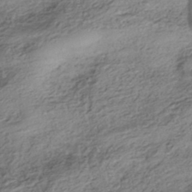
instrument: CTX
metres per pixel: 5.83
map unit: HNhu
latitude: -42.4251
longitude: 105.7288
